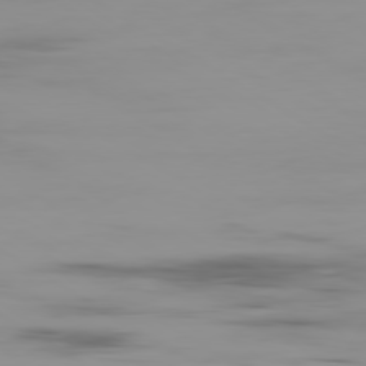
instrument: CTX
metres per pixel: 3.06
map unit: Ap
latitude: -79.7666
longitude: -78.0822
